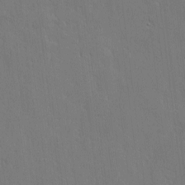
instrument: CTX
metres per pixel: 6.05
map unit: Nve
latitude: -8.6140
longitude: 175.6154
